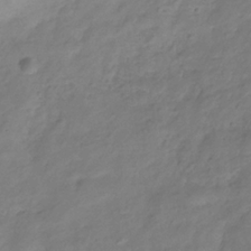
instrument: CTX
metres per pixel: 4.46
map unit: Hve
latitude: -32.9353
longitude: 91.6533
